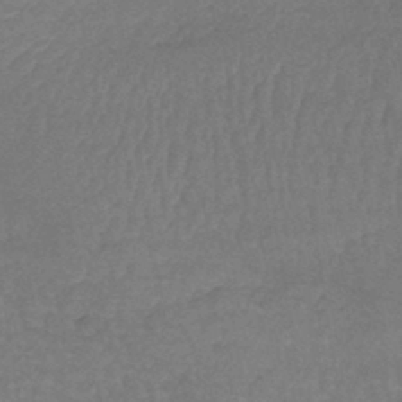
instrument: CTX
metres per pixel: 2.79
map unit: lHb
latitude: -40.8786
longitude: 66.7841
